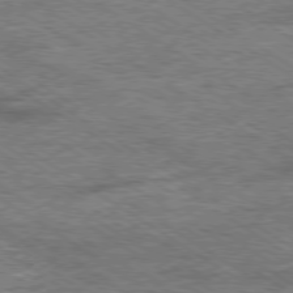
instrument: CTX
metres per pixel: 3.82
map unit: Ap
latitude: -80.0283
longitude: -78.7813
